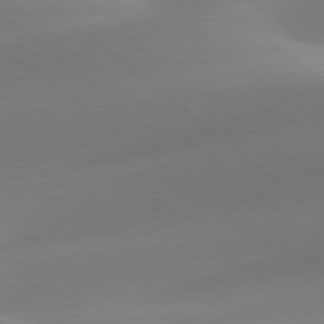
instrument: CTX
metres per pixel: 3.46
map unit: lApd
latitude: 78.5168
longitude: -51.5371
